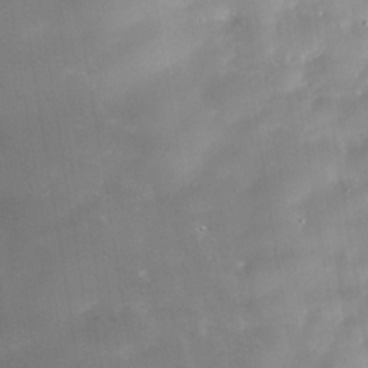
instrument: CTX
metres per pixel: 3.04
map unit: Nhe
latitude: -39.5588
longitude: -117.2726
